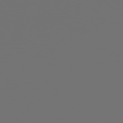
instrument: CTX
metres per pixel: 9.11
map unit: Hpe
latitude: 77.6882
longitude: -177.7638
